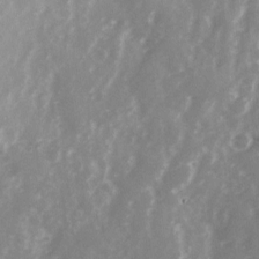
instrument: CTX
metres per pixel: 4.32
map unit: Ave
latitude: 13.5371
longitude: -103.3859
